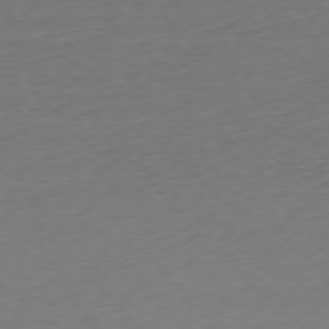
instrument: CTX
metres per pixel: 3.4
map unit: Ap
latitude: -76.0850
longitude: -65.4993
